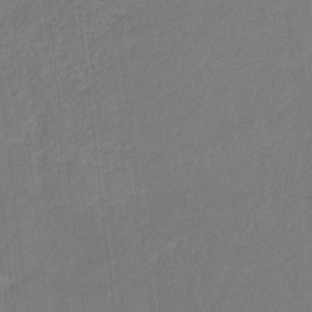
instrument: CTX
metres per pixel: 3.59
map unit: eHb
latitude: -30.4629
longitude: 65.9178
